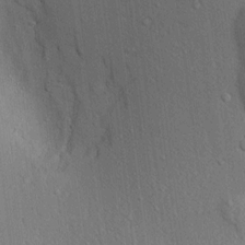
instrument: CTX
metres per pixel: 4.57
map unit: lAvf
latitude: 7.1592
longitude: 167.8233
